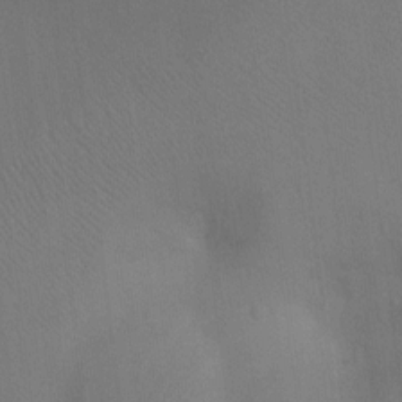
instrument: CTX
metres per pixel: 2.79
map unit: Ht
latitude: -7.7099
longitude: -34.0444
